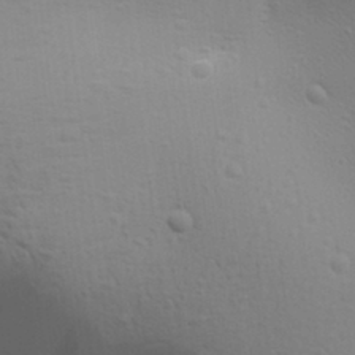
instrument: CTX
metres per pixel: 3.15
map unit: Aa
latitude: 29.9528
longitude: -139.5371
